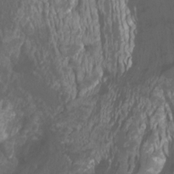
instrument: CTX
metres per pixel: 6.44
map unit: Htu
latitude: -11.1431
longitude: -72.6490
